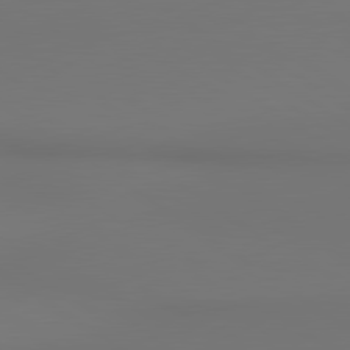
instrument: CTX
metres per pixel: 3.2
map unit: lApd
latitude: 80.8191
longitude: 152.6329
